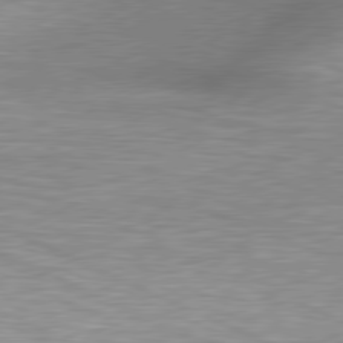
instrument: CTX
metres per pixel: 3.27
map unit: lApd
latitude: 79.8773
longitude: -166.6679
